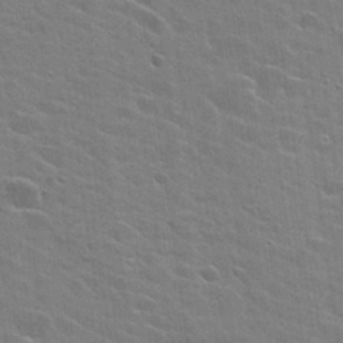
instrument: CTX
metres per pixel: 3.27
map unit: Hto
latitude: 26.4979
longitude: -43.3482
